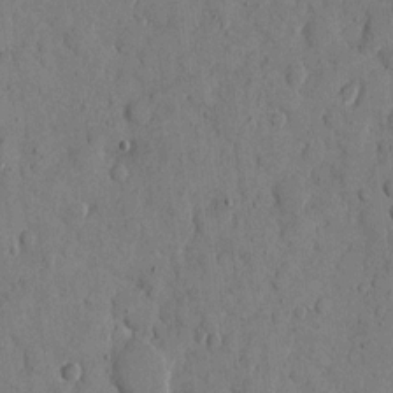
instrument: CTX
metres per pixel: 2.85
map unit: eHh
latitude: 9.4993
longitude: -67.2348
